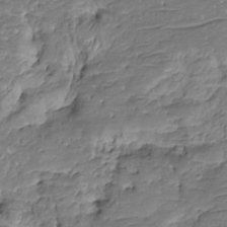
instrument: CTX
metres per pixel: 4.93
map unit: HNhu
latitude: -21.1620
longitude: 84.9352
